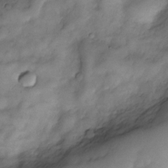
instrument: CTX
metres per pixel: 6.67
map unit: Nve
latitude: -26.3873
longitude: -148.9703
